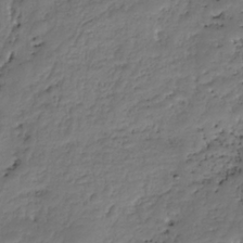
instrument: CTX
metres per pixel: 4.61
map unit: HNhu
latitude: -36.5573
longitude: 33.5777
